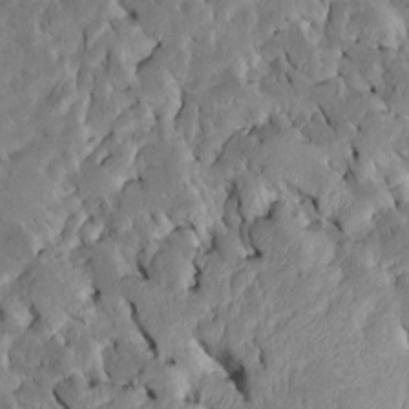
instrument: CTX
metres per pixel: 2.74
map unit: Htu
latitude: -6.9541
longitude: 145.2376
